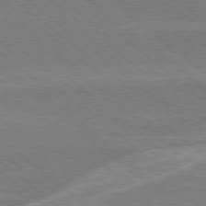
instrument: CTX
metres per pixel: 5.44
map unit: Hpe
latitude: 78.1767
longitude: -126.0822
